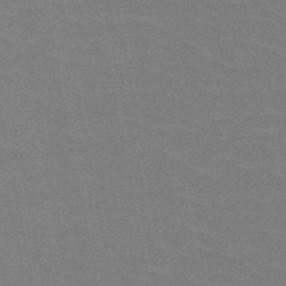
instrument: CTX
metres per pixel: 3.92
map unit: HNb
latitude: -48.5574
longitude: -48.4979
